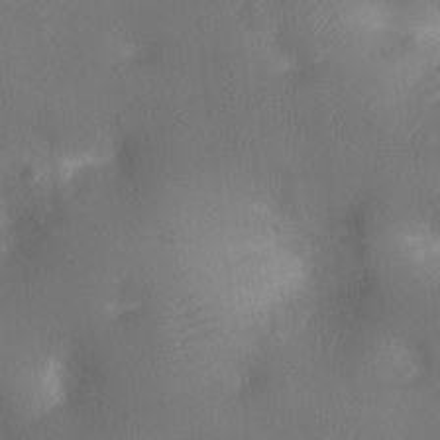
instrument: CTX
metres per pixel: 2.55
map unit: Ht
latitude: -8.9353
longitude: -24.8946
